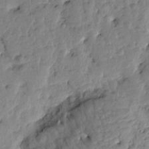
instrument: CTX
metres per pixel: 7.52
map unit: Htu
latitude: 1.1214
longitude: 179.8800
